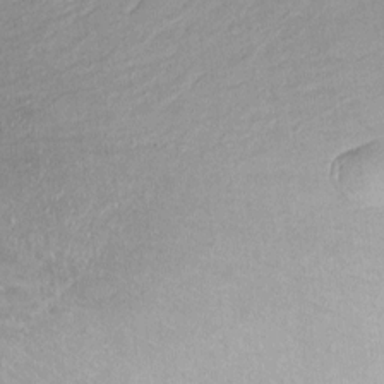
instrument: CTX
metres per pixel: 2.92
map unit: Htu
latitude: -0.1228
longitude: 149.5399
